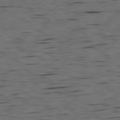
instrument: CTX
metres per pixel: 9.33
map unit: Ap
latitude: -80.0094
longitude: -100.3089
